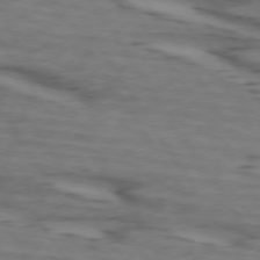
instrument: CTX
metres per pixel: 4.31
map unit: lApd
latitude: 73.5183
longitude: -71.0836
